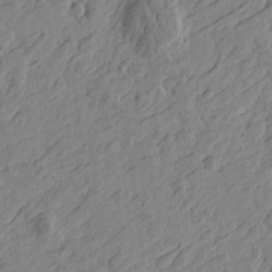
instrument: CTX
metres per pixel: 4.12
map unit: Htu
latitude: -4.1794
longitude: -179.0837
